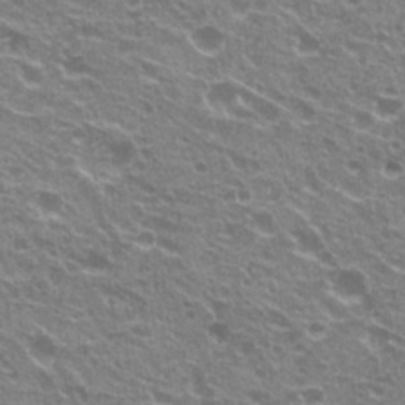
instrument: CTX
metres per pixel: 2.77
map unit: Hto
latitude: 22.9325
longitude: -32.1200
